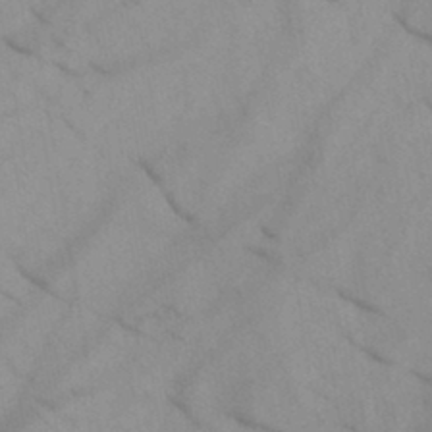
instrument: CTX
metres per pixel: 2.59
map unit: HNb
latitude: -44.8597
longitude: -41.4993
